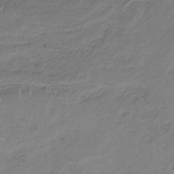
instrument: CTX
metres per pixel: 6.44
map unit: HNb
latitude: -34.3873
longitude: 58.3306
